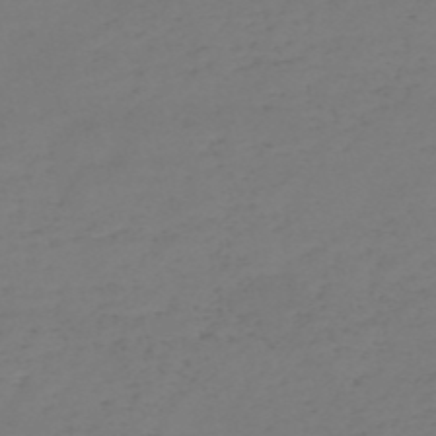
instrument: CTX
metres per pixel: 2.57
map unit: eHh
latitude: -55.0676
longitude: -91.6127
